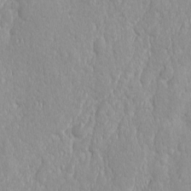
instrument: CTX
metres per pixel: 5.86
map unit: Ave
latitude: -10.9353
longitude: -120.3657
